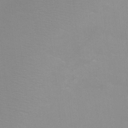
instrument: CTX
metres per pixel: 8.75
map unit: Ht
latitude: -8.3684
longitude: -34.1388
